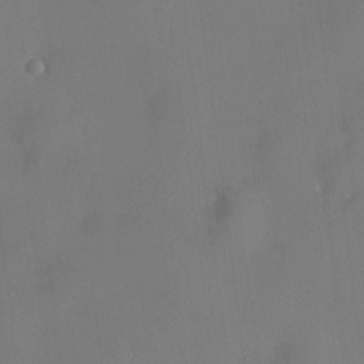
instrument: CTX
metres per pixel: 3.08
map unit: HNhu
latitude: 9.7072
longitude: 10.2173
